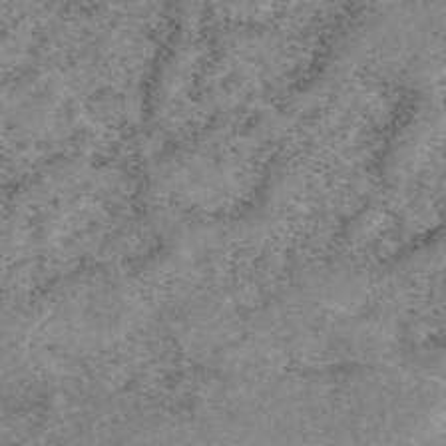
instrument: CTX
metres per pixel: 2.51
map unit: eAb
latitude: 48.3278
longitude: 121.0864
